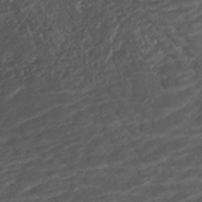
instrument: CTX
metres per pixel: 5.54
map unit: ANa
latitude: -41.6533
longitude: 108.7274
